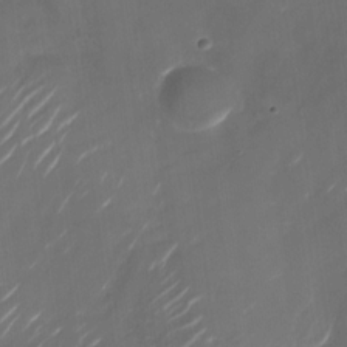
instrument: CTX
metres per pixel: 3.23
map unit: Nhu
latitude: -28.6896
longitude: -74.3278
